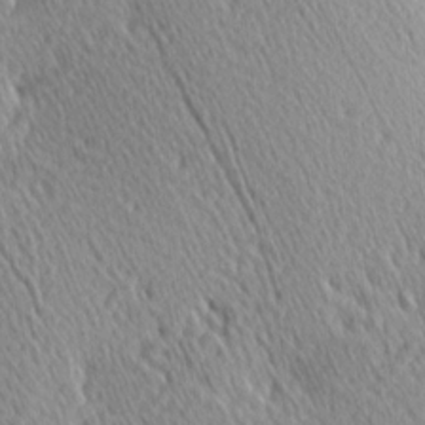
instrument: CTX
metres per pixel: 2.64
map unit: Hve
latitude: 1.7260
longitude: -124.2711
